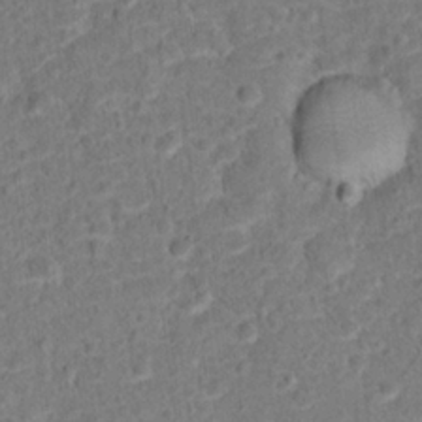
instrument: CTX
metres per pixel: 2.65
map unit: Hto
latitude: 15.1404
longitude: -38.9325
